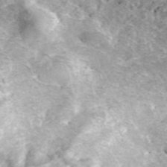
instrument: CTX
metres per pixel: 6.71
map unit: ANa
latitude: 45.7260
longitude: 29.4454
